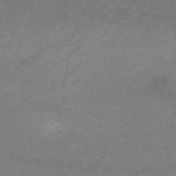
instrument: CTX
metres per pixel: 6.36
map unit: HNb
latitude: -49.5399
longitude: -43.6694
